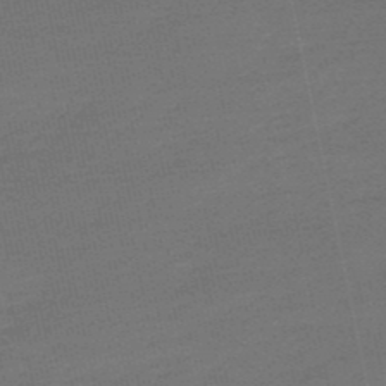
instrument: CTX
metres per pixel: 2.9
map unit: lHb
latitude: -49.3321
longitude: 83.0675
